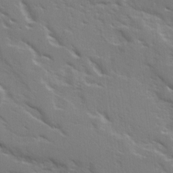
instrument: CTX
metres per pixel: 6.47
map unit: Ave
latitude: 15.6505
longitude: -130.4790
